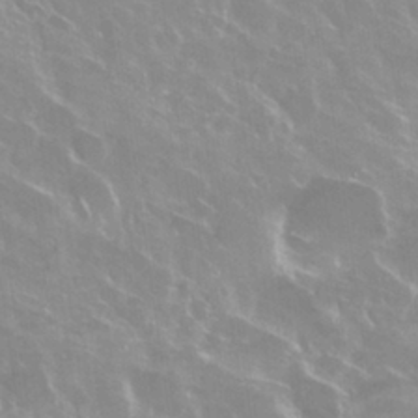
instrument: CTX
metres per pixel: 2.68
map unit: Nhu
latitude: 28.7057
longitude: -61.1214
